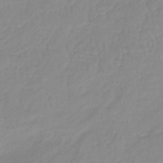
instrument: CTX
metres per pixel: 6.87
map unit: lHb
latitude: -40.0661
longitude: 67.0108
